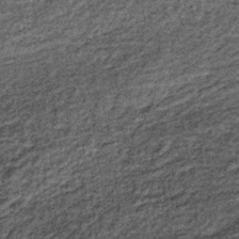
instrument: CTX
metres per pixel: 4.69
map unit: lHb
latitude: -36.1039
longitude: 66.5952
